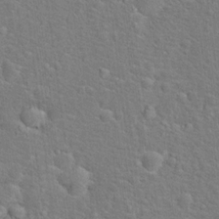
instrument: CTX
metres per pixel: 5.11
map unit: Hto
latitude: 17.1781
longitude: -42.9136
